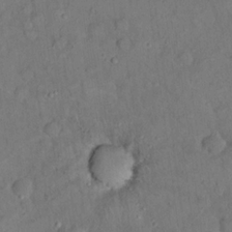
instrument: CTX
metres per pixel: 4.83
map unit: eHh
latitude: 20.1011
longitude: -60.0633
